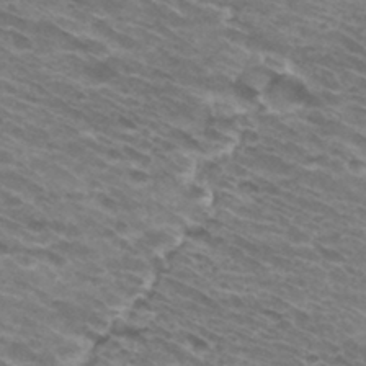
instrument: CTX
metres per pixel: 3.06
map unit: Hto
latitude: 32.3845
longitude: -42.4412
